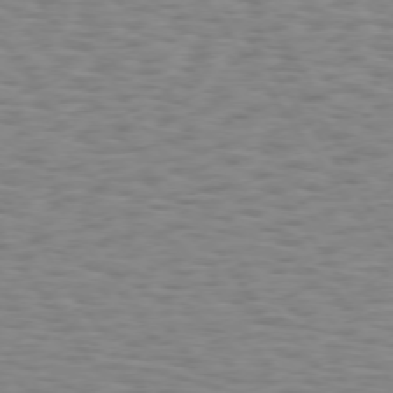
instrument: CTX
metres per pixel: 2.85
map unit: Hpe
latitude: 73.4238
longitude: -132.9703
